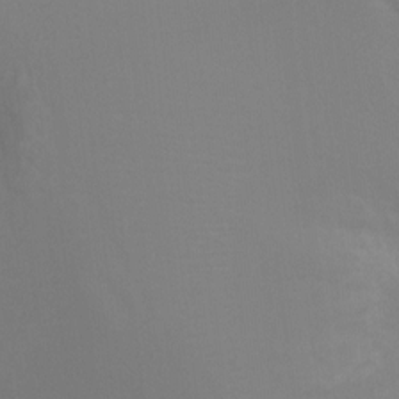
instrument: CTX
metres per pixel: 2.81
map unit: Ht
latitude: -4.2550
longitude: -25.2348
